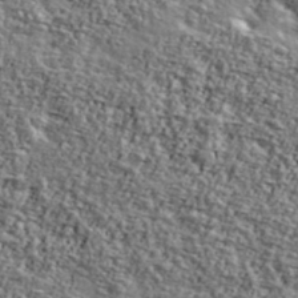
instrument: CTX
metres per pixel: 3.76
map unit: Ave
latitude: 42.4412
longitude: -111.2726
